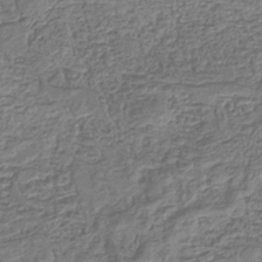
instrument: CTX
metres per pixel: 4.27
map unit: eHb
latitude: -35.6155
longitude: 80.3307
